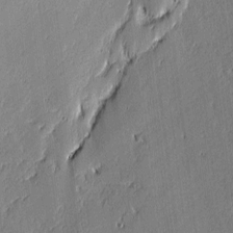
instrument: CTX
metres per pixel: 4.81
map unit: lAvf
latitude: -0.6897
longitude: -107.3104
